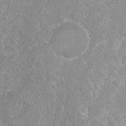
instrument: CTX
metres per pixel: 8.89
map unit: Nhu
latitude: 6.6113
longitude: -18.8758
